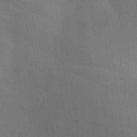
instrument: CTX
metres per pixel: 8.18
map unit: Nhu
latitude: 25.7449
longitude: -71.2159
